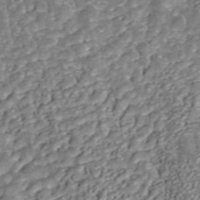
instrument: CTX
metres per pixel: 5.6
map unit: ANa
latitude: 45.4804
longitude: 25.3698
